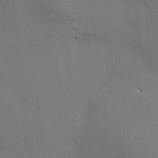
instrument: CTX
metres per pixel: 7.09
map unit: HNhu
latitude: 12.7058
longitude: 9.5966
